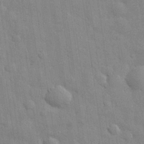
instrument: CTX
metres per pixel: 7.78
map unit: eHh
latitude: 29.1025
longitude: -74.8569
